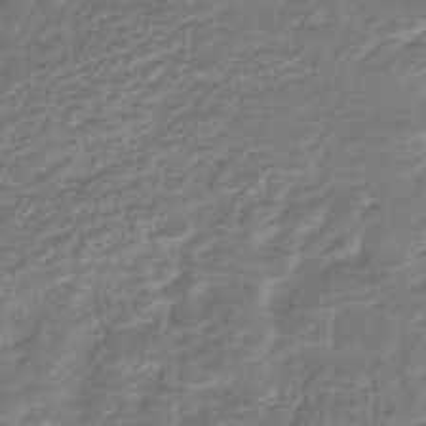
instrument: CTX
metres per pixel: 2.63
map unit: HNhu
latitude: -44.7841
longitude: 98.7463
